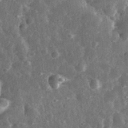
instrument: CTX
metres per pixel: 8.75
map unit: eHh
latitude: 33.1025
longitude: -78.9136
